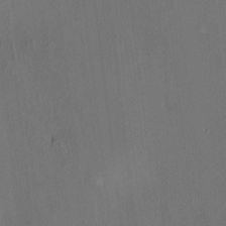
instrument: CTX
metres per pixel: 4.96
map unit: HNhu
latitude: 7.1592
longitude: 14.6708
